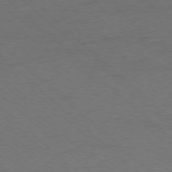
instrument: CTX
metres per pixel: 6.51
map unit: Ap
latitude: -77.9745
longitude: -86.0822
